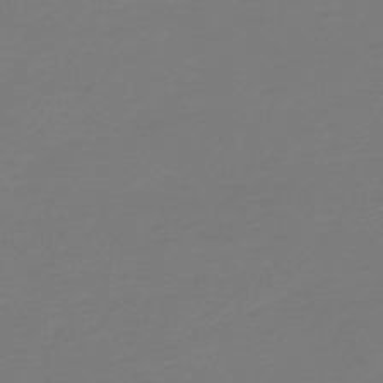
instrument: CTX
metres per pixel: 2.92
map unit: HNb
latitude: -46.7841
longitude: 53.8233
